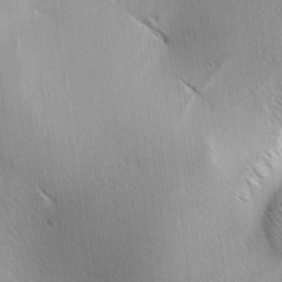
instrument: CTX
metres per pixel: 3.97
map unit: Ave
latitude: 1.9528
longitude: -114.9891
